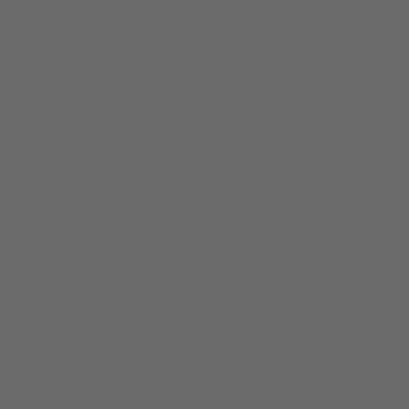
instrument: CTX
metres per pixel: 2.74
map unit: Hpe
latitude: 75.2348
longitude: -127.8017
